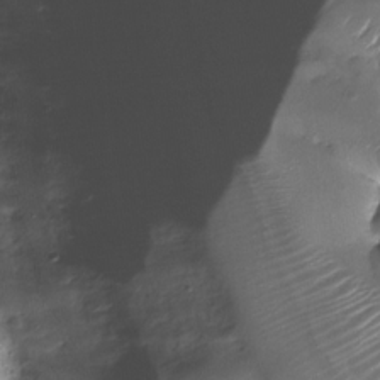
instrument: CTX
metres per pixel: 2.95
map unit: Nhu
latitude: -28.4251
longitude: -65.1403
